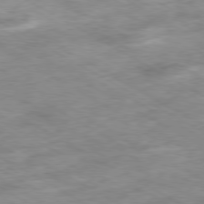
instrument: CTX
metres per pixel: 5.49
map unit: Ap
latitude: -80.2362
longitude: -73.5560
